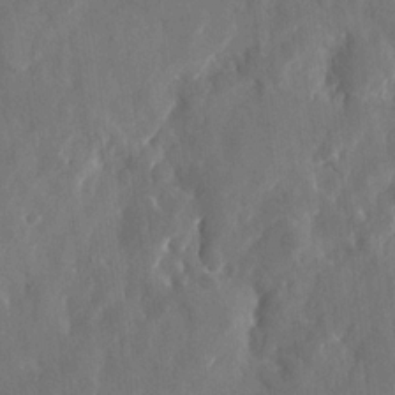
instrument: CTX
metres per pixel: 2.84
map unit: eHh
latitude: 11.3293
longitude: -71.3481
